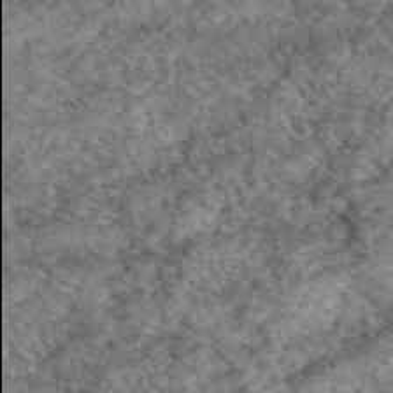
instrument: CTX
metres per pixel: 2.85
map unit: eAb
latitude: 49.5182
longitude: 110.0094
